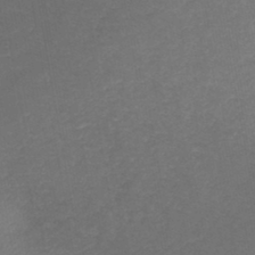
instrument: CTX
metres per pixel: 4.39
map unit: HNb
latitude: -44.1606
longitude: -38.7624
